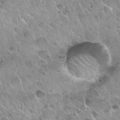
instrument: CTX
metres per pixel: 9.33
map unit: Nhu
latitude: 30.1956
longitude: -54.3845
